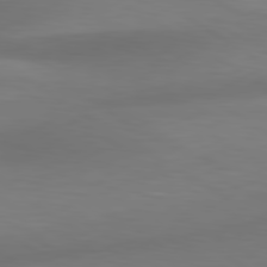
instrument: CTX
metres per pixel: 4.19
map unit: lApd
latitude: 80.4979
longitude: 120.6896
